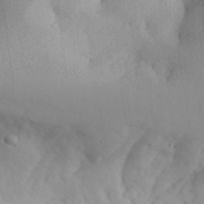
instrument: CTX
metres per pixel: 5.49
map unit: Aa
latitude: 32.7624
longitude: -141.9906
